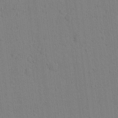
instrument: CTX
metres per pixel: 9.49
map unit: lAvf
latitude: 9.2159
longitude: 167.5210
